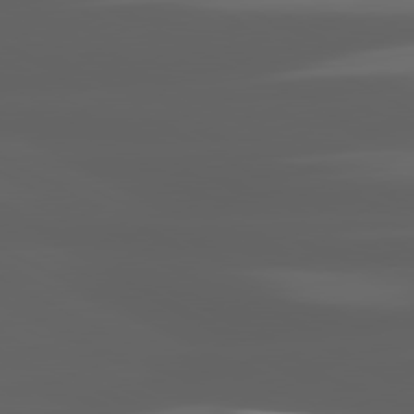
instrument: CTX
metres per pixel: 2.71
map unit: lApd
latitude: 80.4412
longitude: -140.3845
